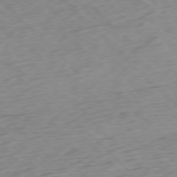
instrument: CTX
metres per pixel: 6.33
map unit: Ap
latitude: -77.2754
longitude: -79.8017
